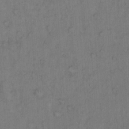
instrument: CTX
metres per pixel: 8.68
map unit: Hto
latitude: 12.7246
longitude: -57.0458
